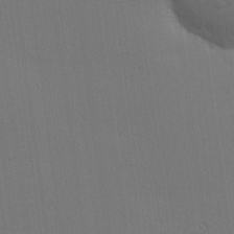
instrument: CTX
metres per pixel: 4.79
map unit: Hve
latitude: 26.9703
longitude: -91.4049
